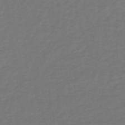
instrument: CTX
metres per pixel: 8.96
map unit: lHb
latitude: -38.9353
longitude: 62.8975
